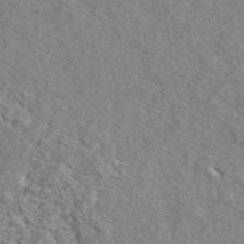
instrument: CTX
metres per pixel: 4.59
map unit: ANa
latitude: 44.3089
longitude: 21.6155
